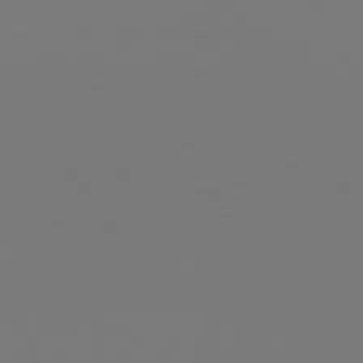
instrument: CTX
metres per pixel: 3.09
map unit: Hpe
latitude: 76.4790
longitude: -130.8758
